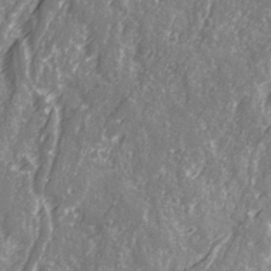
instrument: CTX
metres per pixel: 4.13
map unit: Ave
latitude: 22.1767
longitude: -132.5168
